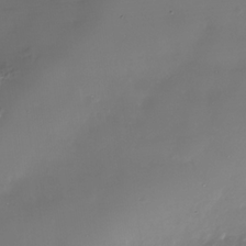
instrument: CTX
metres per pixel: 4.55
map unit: Nhe
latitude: -34.5574
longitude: -88.9892
